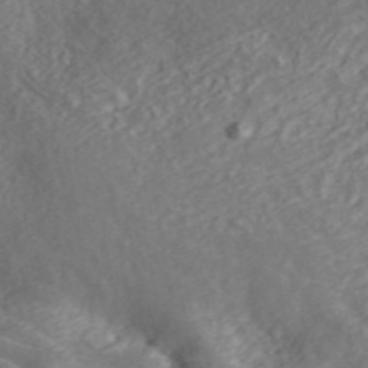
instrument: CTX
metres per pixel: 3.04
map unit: ANa
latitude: 46.1578
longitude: 22.3306
